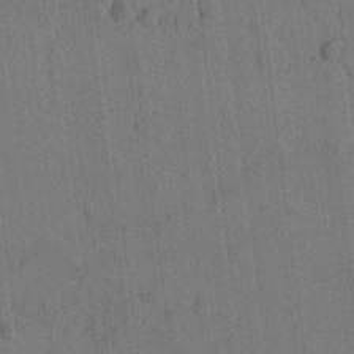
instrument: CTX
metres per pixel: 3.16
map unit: lAvf
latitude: 7.8016
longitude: 165.4644
